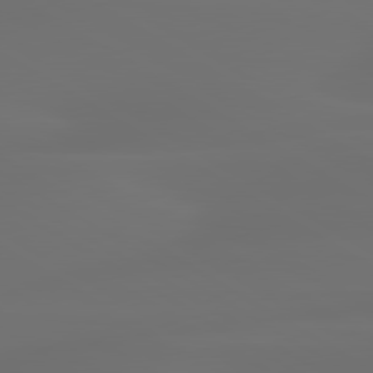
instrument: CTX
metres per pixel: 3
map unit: lApd
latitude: 80.1389
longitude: -85.4427
